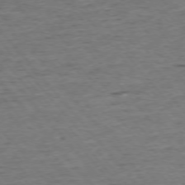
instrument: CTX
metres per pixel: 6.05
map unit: Ap
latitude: -75.6533
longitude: -90.2900
